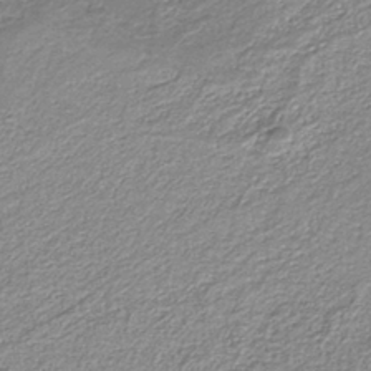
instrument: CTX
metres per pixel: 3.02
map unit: eAb
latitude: -38.4629
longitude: 51.6155
